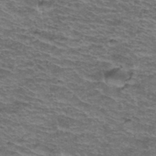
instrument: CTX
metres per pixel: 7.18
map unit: Hto
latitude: 37.9906
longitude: -43.5938
